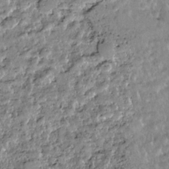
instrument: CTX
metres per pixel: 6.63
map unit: HNhu
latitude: -36.3873
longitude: 33.8423
